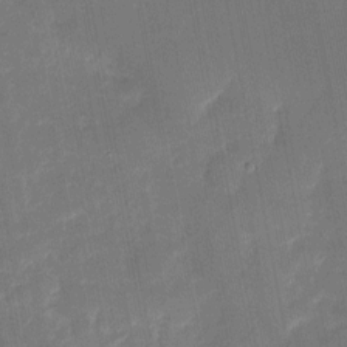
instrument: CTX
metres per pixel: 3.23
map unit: eHh
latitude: 5.0458
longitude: -69.6694
